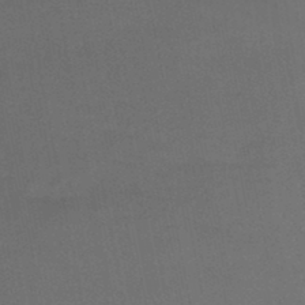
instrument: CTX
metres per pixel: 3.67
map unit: HNb
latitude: -46.1228
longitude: -44.7057
